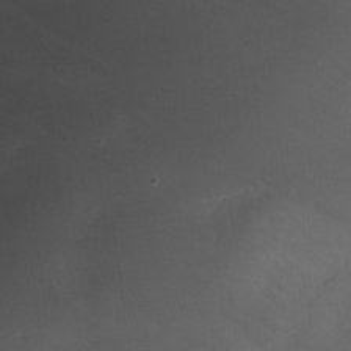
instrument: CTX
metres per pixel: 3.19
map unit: Nhu
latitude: -23.2376
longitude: -71.2159
